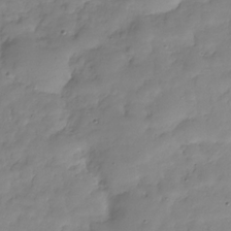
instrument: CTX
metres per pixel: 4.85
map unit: Hve
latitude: -29.6533
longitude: 93.9178
